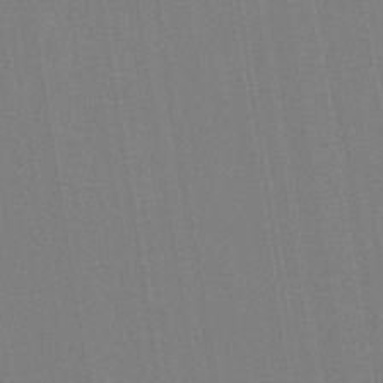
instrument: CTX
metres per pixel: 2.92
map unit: HNb
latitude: -33.7100
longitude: 54.8408
